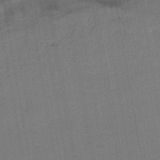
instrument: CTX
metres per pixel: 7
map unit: lHb
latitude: -43.1242
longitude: 63.0675
